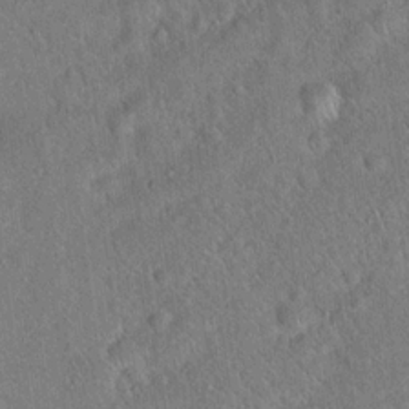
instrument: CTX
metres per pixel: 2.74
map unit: Hto
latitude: 18.8002
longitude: -52.8191
